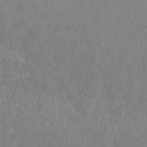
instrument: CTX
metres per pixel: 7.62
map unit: Nhe
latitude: -36.7085
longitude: -177.3292
